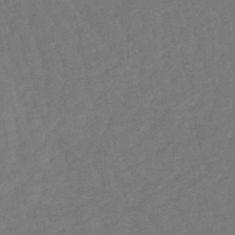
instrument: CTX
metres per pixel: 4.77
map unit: eHb
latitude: -50.5385
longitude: 77.6533
